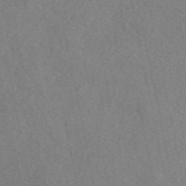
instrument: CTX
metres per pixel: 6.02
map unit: eAb
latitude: 48.7246
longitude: 105.7477
